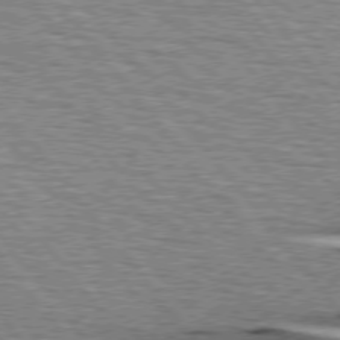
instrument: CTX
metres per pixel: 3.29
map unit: lApd
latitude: 75.5749
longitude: -76.2522
